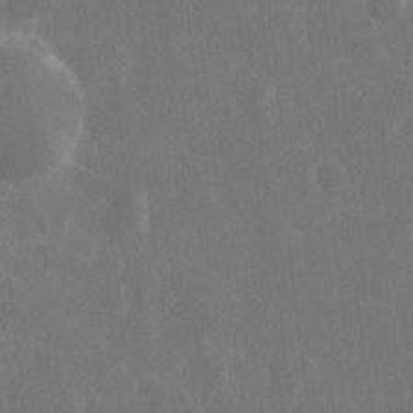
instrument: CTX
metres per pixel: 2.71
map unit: eHh
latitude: 9.5560
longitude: -71.7449
